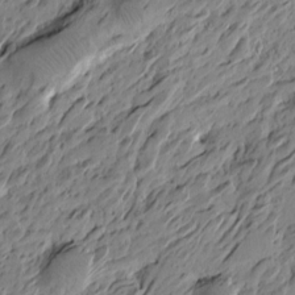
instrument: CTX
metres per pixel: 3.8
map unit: Htu
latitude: -4.9352
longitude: -178.8380
